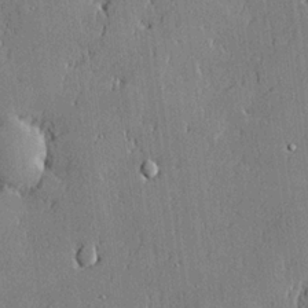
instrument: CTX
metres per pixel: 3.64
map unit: lHvf
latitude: 21.1970
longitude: 144.0094
